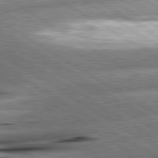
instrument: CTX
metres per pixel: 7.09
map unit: lApd
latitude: 80.8380
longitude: -161.5749
